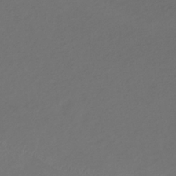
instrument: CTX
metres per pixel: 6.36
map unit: HNb
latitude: -30.8408
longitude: 63.7099
